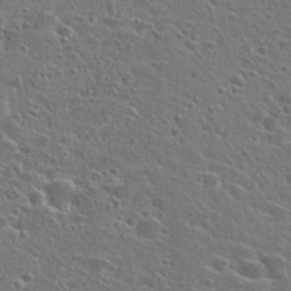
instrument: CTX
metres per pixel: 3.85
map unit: Hto
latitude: 26.2901
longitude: -46.8569
